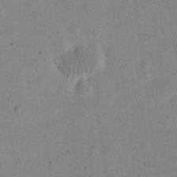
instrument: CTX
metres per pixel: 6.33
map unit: eHh
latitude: 20.8191
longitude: -69.8583
